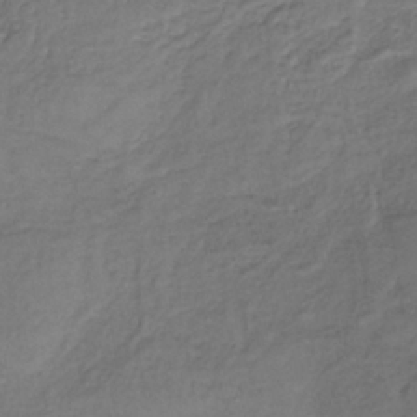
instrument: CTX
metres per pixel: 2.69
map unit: lHb
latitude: -35.8611
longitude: 60.9164
